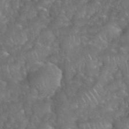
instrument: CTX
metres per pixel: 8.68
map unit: eHh
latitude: 39.4993
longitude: -58.2523
